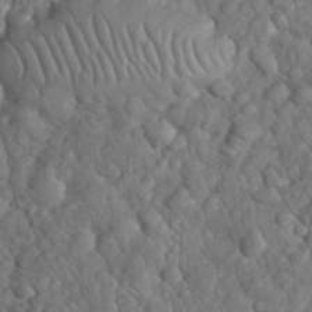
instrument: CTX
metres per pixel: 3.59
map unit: eHh
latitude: 33.4237
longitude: -66.6301
